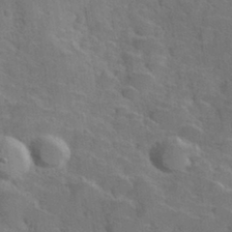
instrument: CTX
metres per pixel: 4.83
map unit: Hve
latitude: 31.4049
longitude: 151.5966
